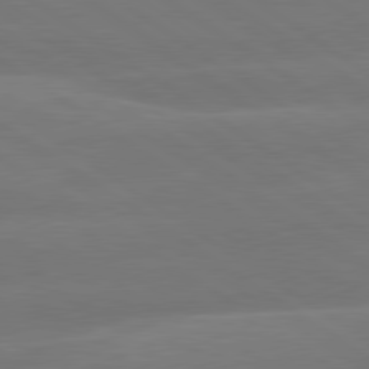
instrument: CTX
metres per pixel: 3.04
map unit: lApd
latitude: 79.9528
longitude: -149.0647
